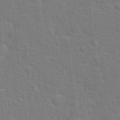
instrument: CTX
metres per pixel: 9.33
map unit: Hto
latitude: 16.8947
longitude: -41.2348
